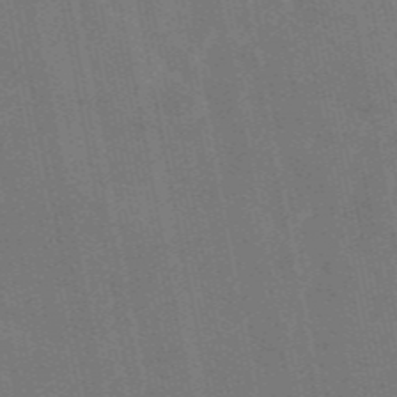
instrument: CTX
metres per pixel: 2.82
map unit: eAb
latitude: 46.9136
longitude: 121.7855
